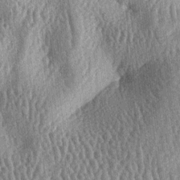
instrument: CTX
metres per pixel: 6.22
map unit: lAa
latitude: -6.8597
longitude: -127.7828
